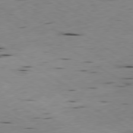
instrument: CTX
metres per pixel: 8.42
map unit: Ap
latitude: -79.7666
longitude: -100.5357
